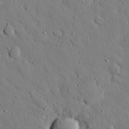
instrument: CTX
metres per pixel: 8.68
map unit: eHh
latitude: 26.5357
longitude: -78.8569
